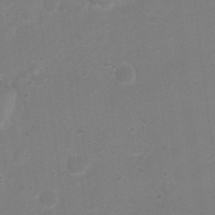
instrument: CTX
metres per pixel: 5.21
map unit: Nhu
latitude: 4.3278
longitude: -26.6491
